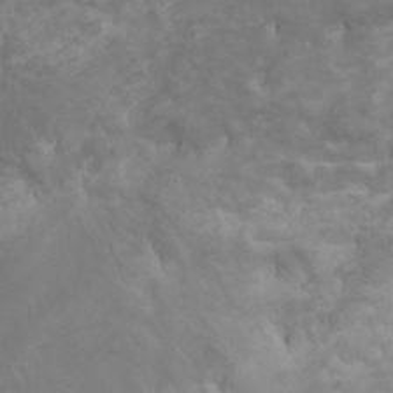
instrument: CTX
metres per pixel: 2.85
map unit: Nhu
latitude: -4.7463
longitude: -73.1970
